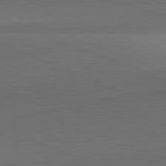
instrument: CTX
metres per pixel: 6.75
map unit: lApd
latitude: 81.7827
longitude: 137.2565
